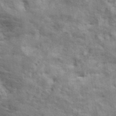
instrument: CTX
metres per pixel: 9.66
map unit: ANa
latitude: 42.2712
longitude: 17.3132
